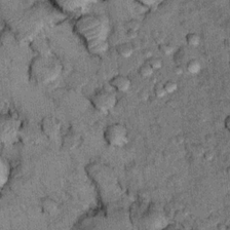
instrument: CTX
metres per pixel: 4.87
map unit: Hto
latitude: 11.8395
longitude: -37.5749
